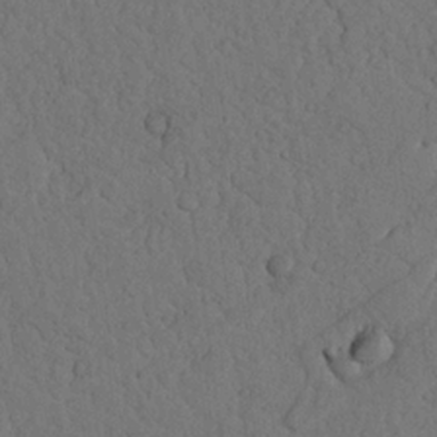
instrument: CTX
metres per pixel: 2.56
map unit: Nhu
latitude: 21.2348
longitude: -75.0458
